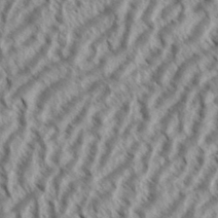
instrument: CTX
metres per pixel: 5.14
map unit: eHh
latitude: 35.5371
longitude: -138.4223
